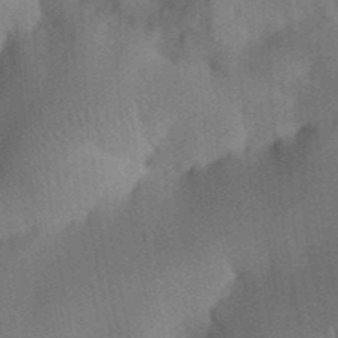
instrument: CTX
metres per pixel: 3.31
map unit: Aa
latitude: 32.4601
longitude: -142.4790
